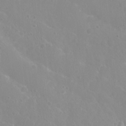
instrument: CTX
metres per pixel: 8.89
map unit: Nhu
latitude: 6.3467
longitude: -18.4790
